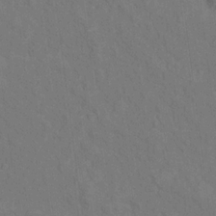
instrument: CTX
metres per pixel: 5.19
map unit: Hto
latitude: 15.4427
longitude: -36.1956
